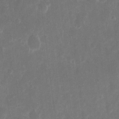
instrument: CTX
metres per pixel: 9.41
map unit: eHh
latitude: 8.5546
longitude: -71.2726
